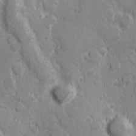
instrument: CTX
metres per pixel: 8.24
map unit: Hve
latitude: 25.2914
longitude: 146.4251
